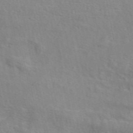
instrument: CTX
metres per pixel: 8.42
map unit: eAb
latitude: 49.0081
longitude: 119.7856
